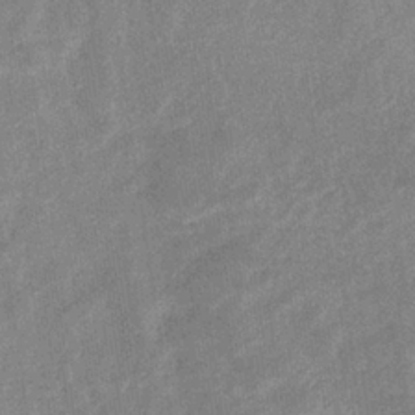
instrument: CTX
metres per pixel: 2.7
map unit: lHb
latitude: -35.6722
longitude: 73.2187
